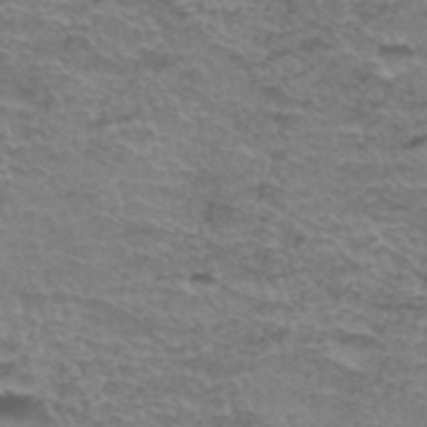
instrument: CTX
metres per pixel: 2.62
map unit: Hto
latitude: 36.8569
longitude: -42.1011
